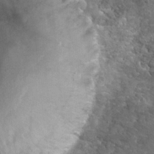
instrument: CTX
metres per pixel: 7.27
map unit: Hto
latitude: 23.1214
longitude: -48.8758
